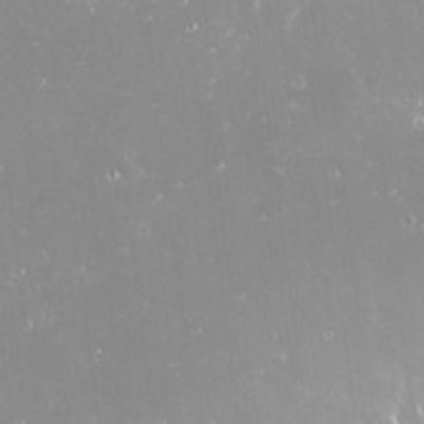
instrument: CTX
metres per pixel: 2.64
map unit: Nve
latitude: -18.0850
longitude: -59.7450
